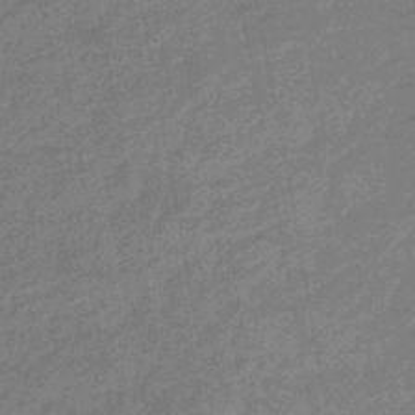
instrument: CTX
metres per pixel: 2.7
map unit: eHb
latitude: -44.8975
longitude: 88.8030
